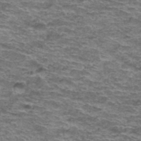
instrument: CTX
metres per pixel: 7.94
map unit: Hto
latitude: 38.1956
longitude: -43.1403
